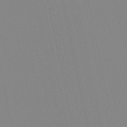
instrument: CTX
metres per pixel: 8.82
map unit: lHb
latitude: -49.1054
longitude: 75.3699
